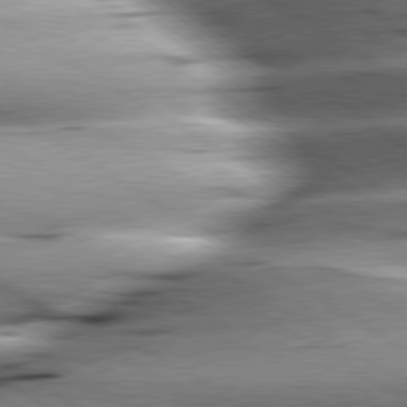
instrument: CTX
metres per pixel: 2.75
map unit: lApd
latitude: 79.8206
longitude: -156.3278
